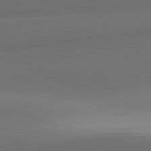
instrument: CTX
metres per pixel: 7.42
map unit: lApd
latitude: 81.7827
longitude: 138.0661
